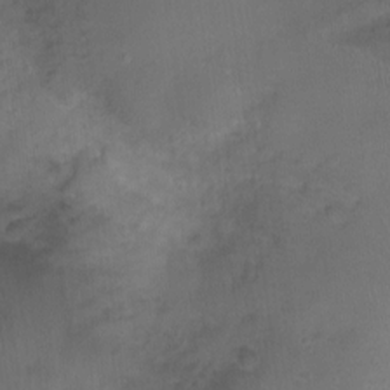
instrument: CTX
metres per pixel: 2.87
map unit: Nhu
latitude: 3.2348
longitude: -15.4994
